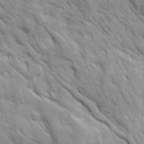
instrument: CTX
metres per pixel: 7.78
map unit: Ave
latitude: 16.4979
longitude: -131.7072
